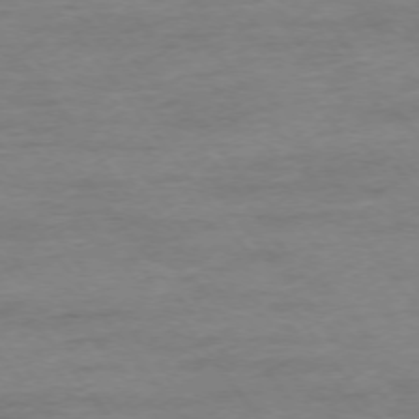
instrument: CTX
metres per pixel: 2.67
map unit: Ap
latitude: -75.4077
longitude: -84.9892
